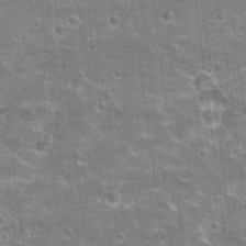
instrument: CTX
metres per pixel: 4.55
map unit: Hto
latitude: 21.4427
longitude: -42.7246
